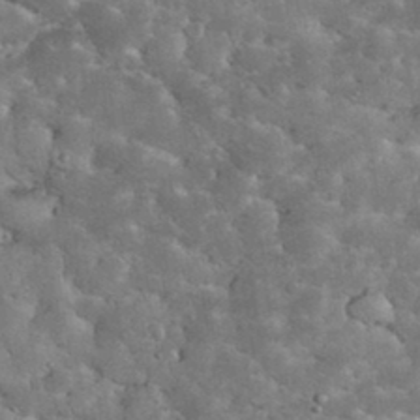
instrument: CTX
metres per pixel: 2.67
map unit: eHh
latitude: 34.2711
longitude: -65.5749
